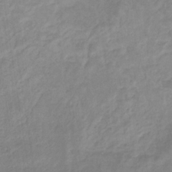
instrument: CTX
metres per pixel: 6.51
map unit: eHb
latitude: -31.5021
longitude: 68.3495
